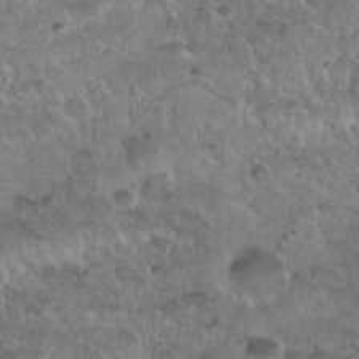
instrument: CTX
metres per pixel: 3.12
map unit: Nhu
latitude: 30.1011
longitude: -53.3482
